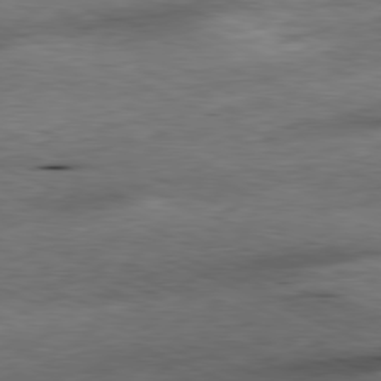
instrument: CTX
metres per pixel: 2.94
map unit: Ap
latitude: -81.3321
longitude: -86.5357
